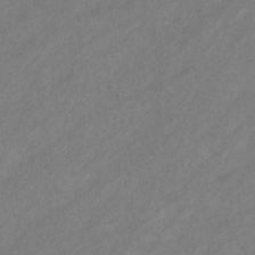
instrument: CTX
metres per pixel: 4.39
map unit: eHb
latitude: -31.3887
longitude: 70.3873
